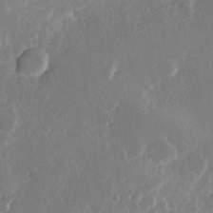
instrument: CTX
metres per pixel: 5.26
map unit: Hve
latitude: 24.0822
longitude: 145.2754
